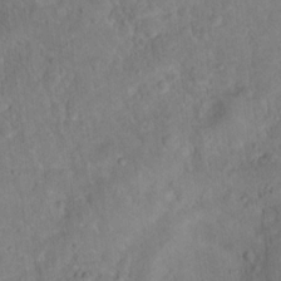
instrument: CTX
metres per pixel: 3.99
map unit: Ht
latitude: 15.1215
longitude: -37.3482
